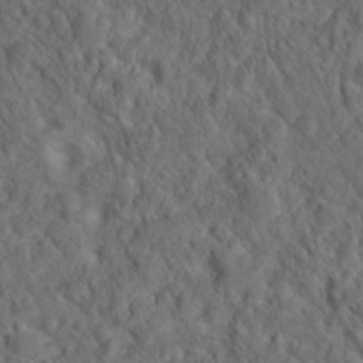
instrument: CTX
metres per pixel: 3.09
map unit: Hto
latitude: 19.0647
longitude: -39.4426
